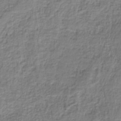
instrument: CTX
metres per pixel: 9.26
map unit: eAb
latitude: -36.3495
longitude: 52.5195
